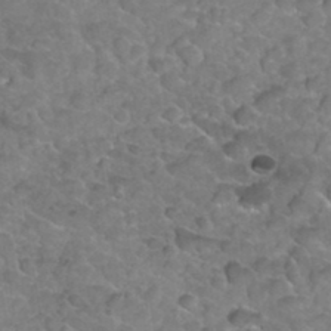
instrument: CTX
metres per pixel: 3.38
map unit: Hto
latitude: 35.3670
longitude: -51.2159
